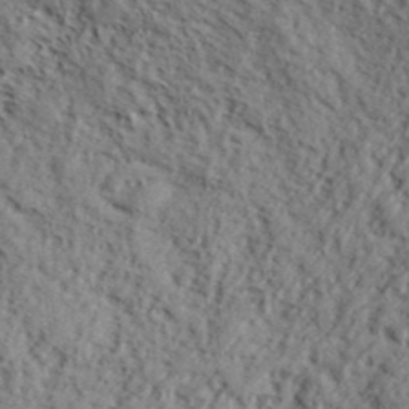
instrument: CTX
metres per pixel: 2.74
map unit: lHvf
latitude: 39.7827
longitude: -87.4804
